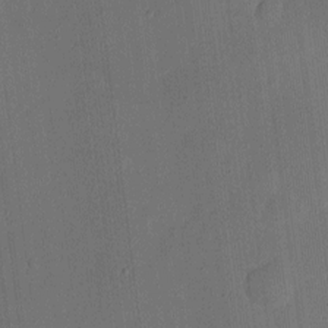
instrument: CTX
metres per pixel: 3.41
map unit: eHh
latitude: 4.5168
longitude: -67.6505
